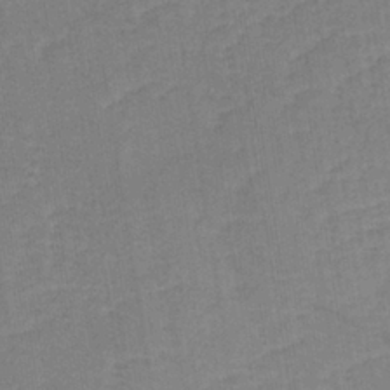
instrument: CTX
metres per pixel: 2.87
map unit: lHb
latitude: -36.0850
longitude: 72.9164
